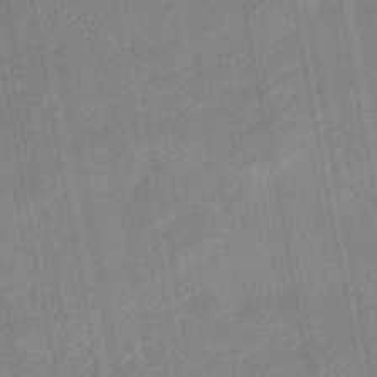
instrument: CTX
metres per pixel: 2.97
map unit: eHb
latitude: -47.0864
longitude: 86.5007
